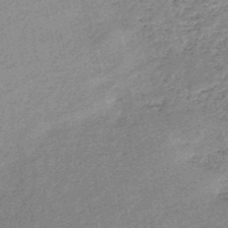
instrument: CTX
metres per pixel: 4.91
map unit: HNb
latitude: -51.9745
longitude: -49.2915
